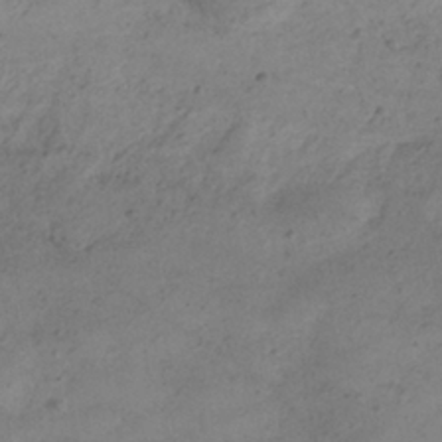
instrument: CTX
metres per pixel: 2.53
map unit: HNhu
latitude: -40.3306
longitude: 98.9919
